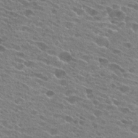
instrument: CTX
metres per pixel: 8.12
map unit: Hto
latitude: 25.2348
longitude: -42.5924
